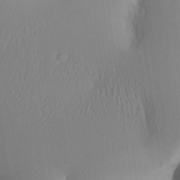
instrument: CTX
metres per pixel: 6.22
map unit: Aa
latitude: 25.3481
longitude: -136.8758
